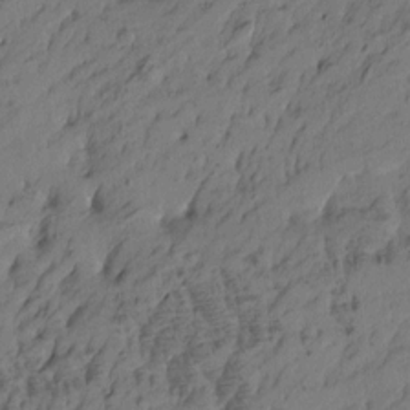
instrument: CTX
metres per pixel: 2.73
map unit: Htu
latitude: -6.2361
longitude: -179.8395
